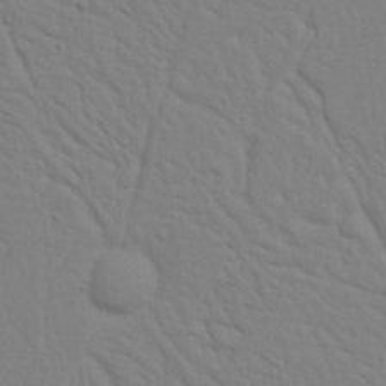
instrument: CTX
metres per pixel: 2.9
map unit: Nhu
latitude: 20.5546
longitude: -73.1215
